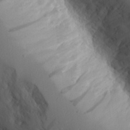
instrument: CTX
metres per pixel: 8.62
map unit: Aa
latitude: 23.8772
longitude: -127.4238
